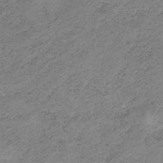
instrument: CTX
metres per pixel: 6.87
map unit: HNb
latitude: -32.8219
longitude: 60.4629
